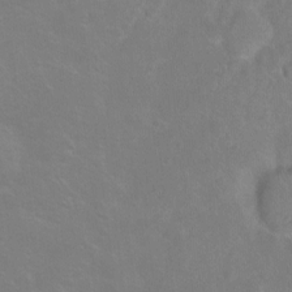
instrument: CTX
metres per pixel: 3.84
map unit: Hto
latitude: -6.7085
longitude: -37.7828
